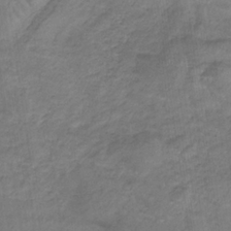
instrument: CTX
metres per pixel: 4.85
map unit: lHb
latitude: -32.6330
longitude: 68.8597
